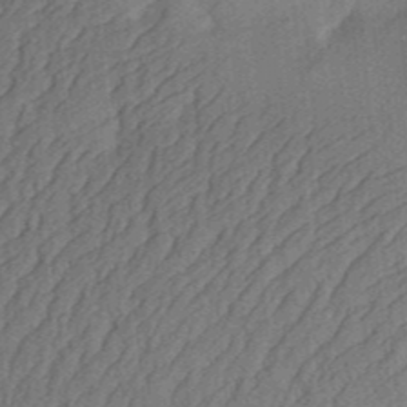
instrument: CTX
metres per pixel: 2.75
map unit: Aa
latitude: 30.8380
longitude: -141.9528
